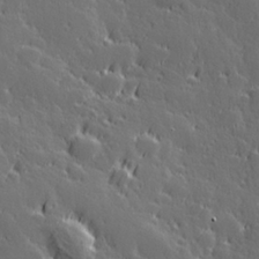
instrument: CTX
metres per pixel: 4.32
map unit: Hve
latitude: 27.0081
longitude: 144.7274
